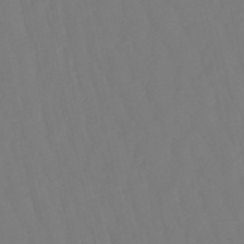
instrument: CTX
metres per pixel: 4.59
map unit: eHb
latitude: -50.2739
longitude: 76.3117
